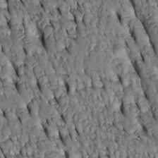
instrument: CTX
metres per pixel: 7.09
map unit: Htu
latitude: -3.2376
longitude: 150.9541
